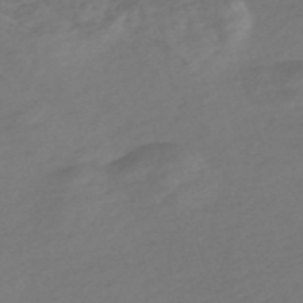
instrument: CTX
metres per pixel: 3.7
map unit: Nve
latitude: -58.2550
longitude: 57.3132
